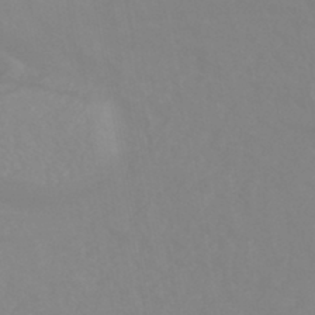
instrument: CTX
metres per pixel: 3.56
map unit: eHb
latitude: -44.1795
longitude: 81.2943
